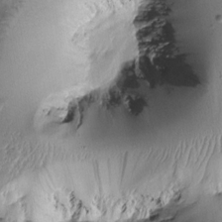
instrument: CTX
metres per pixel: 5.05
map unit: Htu
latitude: -1.0865
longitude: 171.3132
